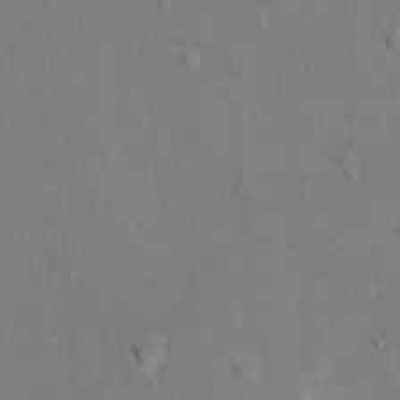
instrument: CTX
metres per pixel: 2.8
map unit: Hto
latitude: 14.3090
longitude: -41.3481
